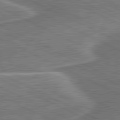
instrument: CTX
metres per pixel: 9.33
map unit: lApd
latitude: 81.2537
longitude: 140.9731
